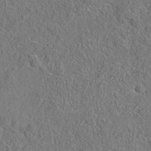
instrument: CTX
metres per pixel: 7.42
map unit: eAb
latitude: 35.8772
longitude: 106.8597
